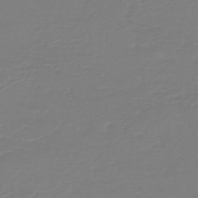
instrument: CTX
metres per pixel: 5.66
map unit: HNb
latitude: -46.2361
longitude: 54.2173
